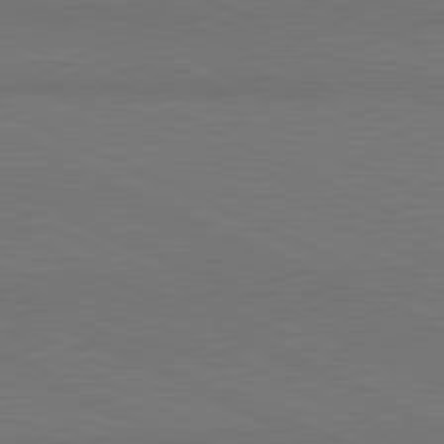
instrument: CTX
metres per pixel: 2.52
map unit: lApd
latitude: 81.1214
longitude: 148.5196
